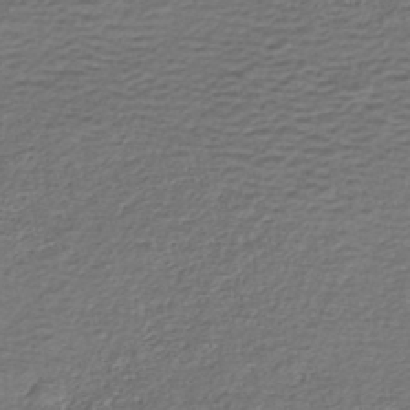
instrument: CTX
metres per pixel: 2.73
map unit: HNhu
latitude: -45.4265
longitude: 106.2929
